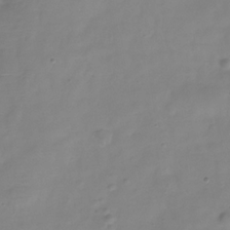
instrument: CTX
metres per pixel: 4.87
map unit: Hve
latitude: -32.2740
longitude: 93.4076
